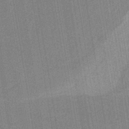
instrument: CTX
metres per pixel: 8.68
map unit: HNb
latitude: -37.2942
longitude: 57.1242
